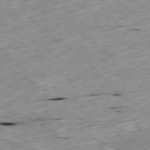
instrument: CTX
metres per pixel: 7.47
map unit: Ap
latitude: -79.7477
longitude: -90.4223
